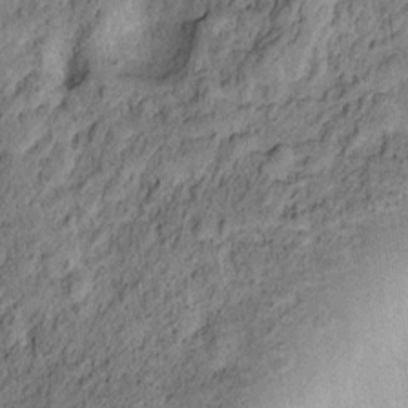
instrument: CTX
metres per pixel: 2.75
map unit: Ht
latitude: 10.1767
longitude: -39.9339
